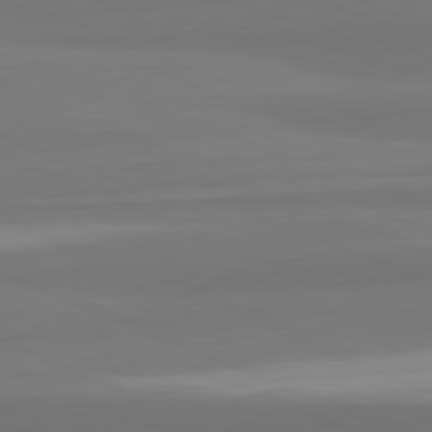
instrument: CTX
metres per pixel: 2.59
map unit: lApd
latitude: 82.0255
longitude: 177.5777
